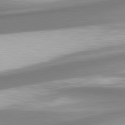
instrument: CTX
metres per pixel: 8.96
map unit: lApd
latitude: 80.5924
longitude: 179.3698
